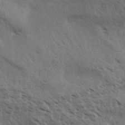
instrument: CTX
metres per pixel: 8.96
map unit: Aa
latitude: 32.7435
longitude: -140.2144
